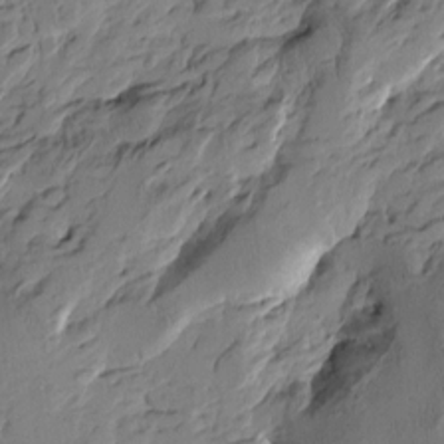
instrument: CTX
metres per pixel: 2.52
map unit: Htu
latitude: -3.9367
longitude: -178.5924
